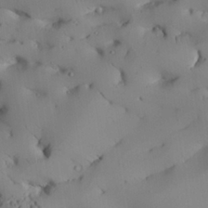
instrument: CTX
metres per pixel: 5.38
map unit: Aa
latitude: 26.4223
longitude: -136.9892
